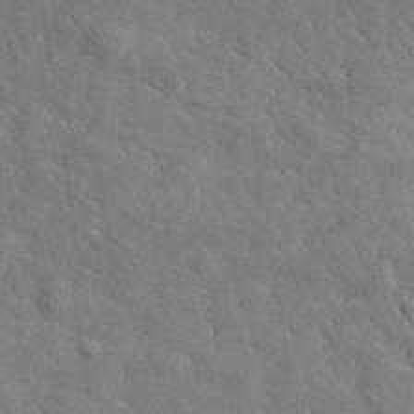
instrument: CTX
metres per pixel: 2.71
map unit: lHvf
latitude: 35.5938
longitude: -86.9891
